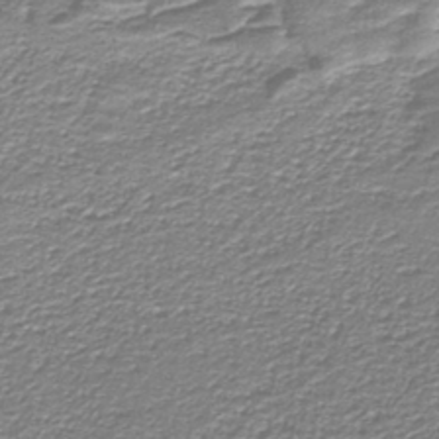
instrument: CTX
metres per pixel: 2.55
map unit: lHb
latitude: -40.4251
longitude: 54.8975
